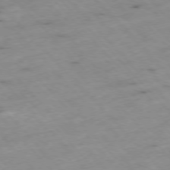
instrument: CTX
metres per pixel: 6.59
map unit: Ap
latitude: -77.0109
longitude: -60.7813
